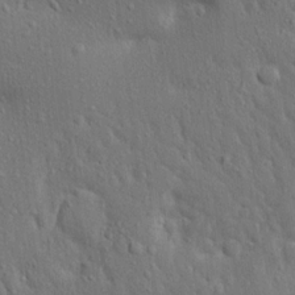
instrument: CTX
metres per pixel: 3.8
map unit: Ave
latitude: 17.6883
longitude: -141.1403
